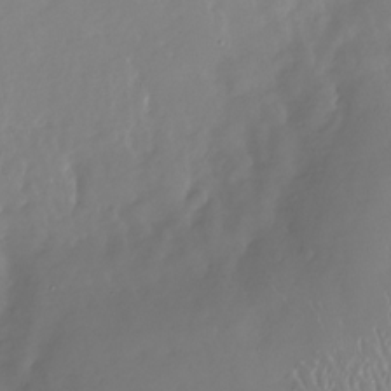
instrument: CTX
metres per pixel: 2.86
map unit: Nhu
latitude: -28.2928
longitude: -79.1214
